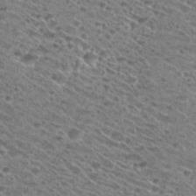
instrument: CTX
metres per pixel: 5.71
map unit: Hto
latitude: 29.1214
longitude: -45.8583
